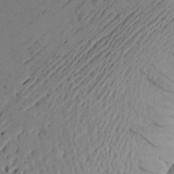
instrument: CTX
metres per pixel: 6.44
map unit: Aa
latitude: 17.2726
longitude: -144.5168
